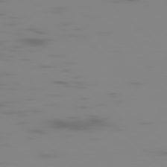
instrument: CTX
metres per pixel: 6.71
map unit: Ap
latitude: -77.9745
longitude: -63.1781
